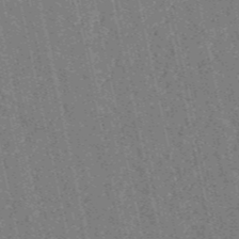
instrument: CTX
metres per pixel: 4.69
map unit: HNb
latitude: -53.9556
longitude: -38.1011
